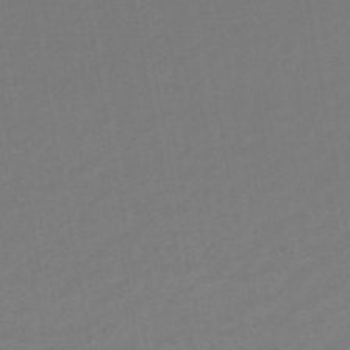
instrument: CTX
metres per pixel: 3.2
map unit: HNhu
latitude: -48.4062
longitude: 99.9178
